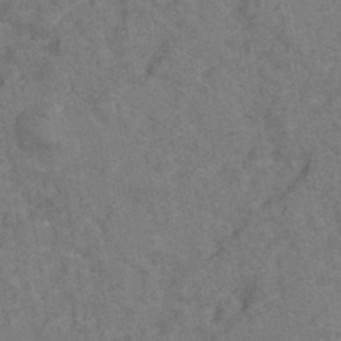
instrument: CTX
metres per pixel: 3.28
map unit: eHh
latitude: -40.0283
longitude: -29.8016
